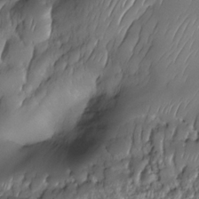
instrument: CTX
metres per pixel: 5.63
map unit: Nhe
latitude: -31.1431
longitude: -140.2144
